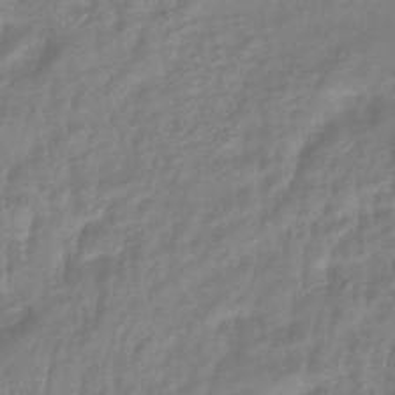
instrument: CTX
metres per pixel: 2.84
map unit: eHb
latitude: -41.1620
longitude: 81.4833
